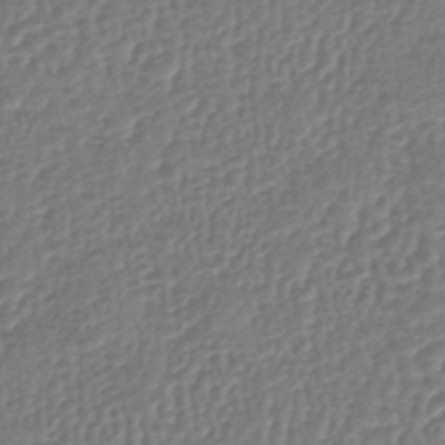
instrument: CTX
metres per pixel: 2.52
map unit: lHb
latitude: -41.8611
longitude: 61.3888
